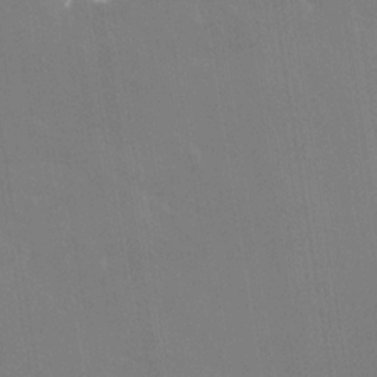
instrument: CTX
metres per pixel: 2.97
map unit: Nhe
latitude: -28.7463
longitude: -110.1200
